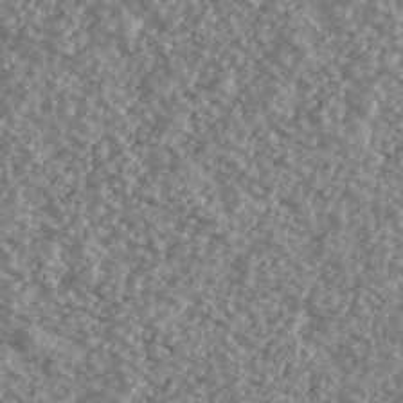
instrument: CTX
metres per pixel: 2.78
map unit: Ave
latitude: 39.8394
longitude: -111.2915
